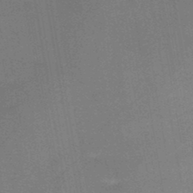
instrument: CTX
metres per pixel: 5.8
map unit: HNb
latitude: -46.5573
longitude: -40.0444
